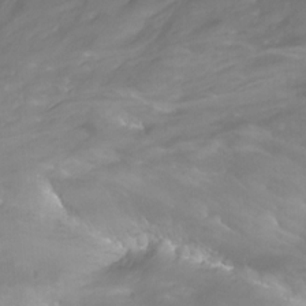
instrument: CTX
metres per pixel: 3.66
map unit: Nhu
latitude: -13.1242
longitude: -65.6694
